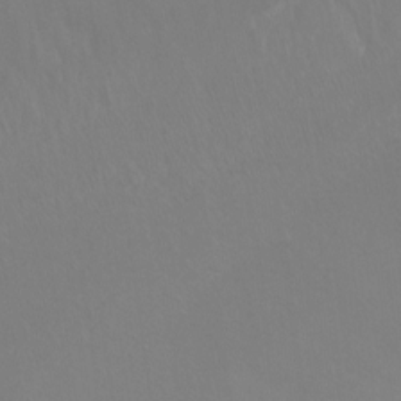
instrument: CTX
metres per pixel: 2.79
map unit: Ht
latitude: -9.7666
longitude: -38.1389
